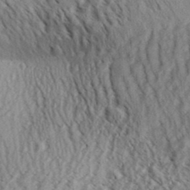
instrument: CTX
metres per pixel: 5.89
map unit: Aa
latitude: 30.1011
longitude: -138.8569
